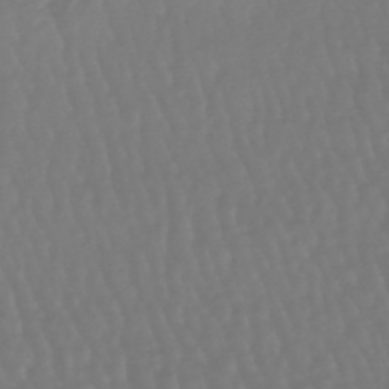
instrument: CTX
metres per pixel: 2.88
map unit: eHb
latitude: -46.8219
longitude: 79.8611
